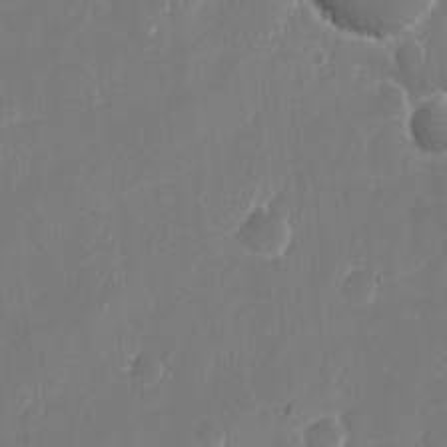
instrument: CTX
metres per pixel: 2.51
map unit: eHh
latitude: 10.4979
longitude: -70.6490
